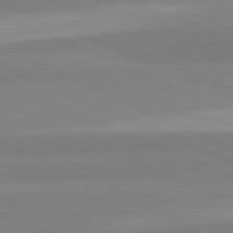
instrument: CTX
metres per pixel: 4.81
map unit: lApd
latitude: 82.0255
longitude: 178.6707
